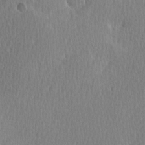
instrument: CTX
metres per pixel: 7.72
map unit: Ave
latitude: -0.4629
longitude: -114.3656
